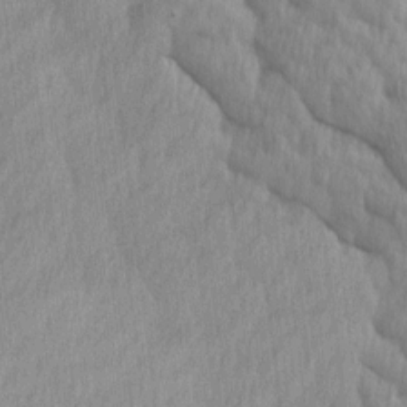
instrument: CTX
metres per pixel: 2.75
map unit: Ave
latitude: 12.6680
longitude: -106.3656
